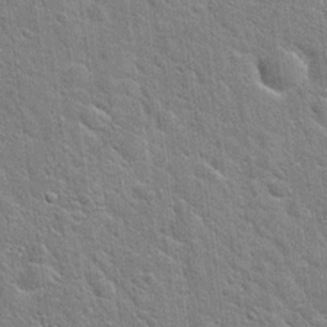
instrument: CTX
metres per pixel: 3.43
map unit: Hto
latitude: 20.4034
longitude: -52.1956
